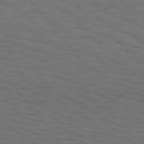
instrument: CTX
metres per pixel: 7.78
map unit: Hpe
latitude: 74.3845
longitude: -131.7639
